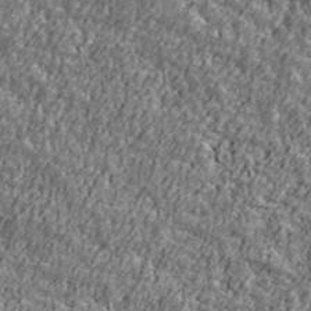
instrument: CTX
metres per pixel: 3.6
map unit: Ave
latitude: 41.7260
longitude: -111.5371
